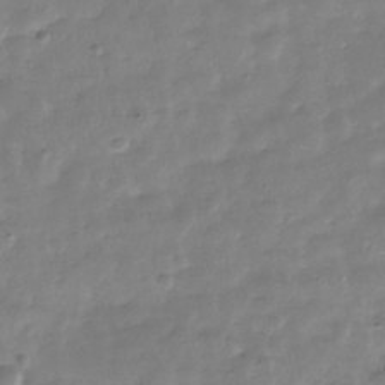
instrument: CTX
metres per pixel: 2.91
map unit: Hve
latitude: -30.8219
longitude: 91.6344
